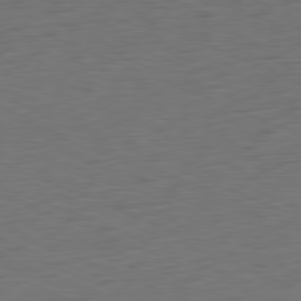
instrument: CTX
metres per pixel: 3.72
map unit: Ap
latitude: -81.4455
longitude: -58.8002
